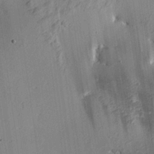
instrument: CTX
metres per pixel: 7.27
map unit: Aa
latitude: 26.7813
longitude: -130.4412
